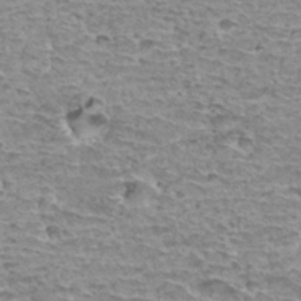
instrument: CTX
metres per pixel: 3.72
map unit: Hto
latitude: 33.4993
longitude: -40.0444
